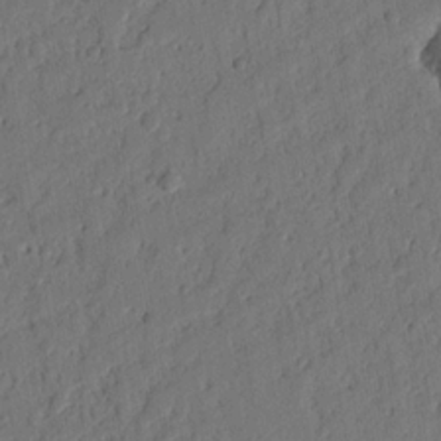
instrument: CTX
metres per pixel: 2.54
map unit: Nhu
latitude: 19.9339
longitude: -78.4979
